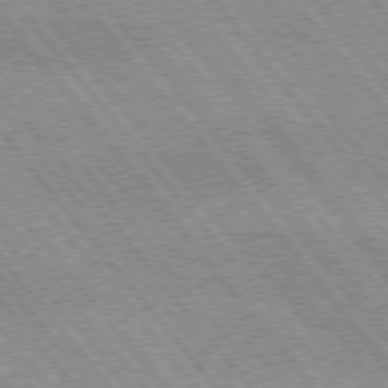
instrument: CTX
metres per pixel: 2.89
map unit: lApd
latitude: 75.1403
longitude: -49.3104
